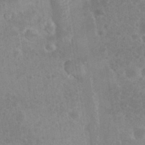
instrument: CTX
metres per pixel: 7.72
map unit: eHh
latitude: 35.7638
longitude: -62.2901
